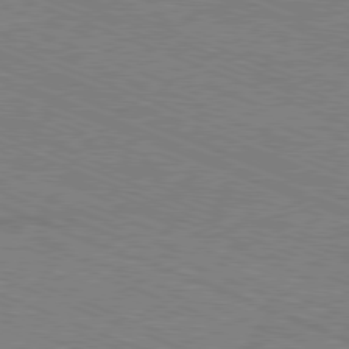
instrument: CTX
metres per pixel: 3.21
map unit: Ap
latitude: -81.1998
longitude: -75.2537
